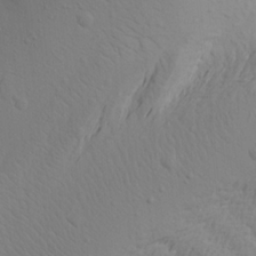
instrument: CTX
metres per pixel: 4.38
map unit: Aa
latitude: 19.1970
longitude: -142.1200
